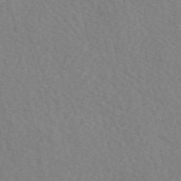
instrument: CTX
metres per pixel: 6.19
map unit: eAb
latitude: 51.2348
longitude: 109.2754
